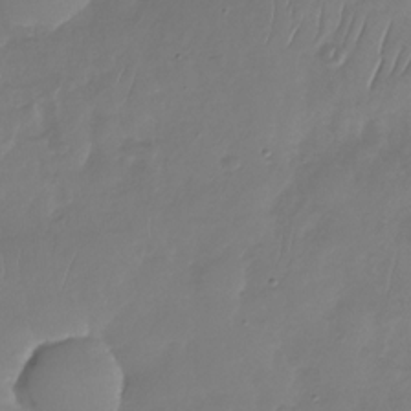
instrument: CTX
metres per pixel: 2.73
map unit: Nhu
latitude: -29.7667
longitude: -59.1214
